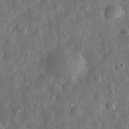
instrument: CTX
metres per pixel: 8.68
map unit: eHh
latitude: 32.1956
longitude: -75.0836
